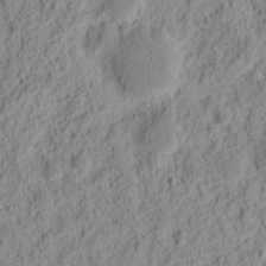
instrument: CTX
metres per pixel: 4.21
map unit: Ht
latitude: 12.6113
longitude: -74.1578
